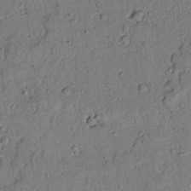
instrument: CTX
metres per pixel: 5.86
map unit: lAvf
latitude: 5.0080
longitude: 168.4818
